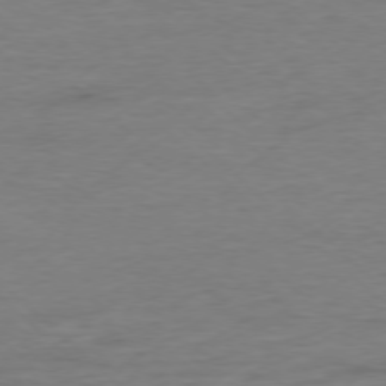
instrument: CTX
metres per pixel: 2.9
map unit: Ap
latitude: -77.6722
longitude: -88.0444
